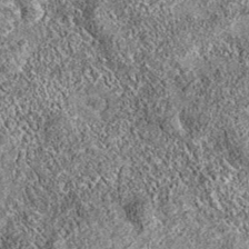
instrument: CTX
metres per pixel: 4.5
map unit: eAb
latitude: 36.2144
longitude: 111.8611
